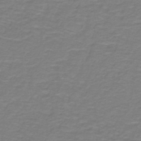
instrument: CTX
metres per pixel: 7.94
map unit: lHb
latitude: -42.6707
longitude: 56.5574
